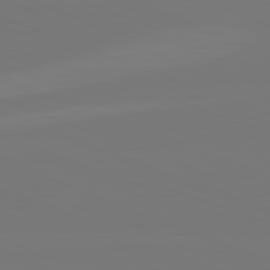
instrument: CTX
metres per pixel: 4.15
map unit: lApd
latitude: 82.2144
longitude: 146.5007
